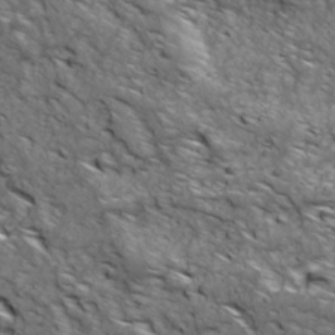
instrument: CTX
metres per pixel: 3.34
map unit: Ave
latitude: 18.9891
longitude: -134.4790
